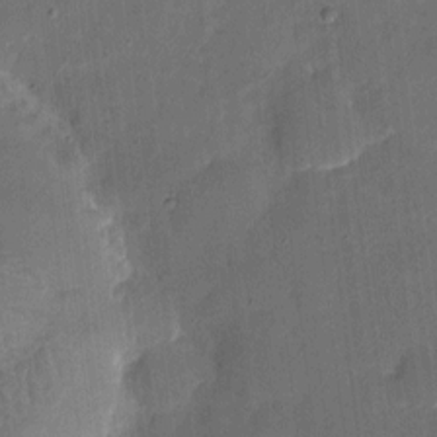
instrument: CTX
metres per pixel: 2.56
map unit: eHh
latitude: 4.9325
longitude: -66.7624
